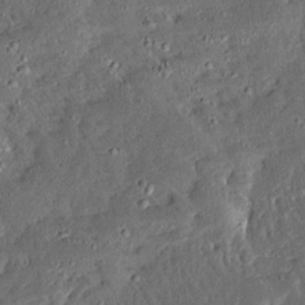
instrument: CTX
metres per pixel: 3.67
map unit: Ave
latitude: 14.7247
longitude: -138.6301
